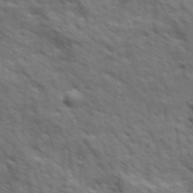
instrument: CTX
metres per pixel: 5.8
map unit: Ave
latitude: 18.4601
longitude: -132.3278
